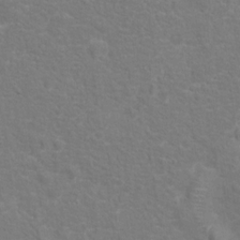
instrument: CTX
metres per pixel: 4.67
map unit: Hto
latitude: 13.8206
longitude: -38.8947
